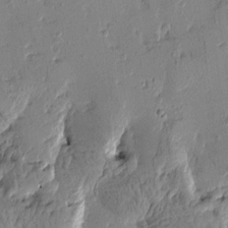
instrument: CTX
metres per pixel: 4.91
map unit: Htu
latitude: -1.5399
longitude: -177.3292
